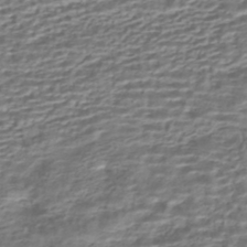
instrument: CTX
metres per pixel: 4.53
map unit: HNhu
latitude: -42.6707
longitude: 100.2928
